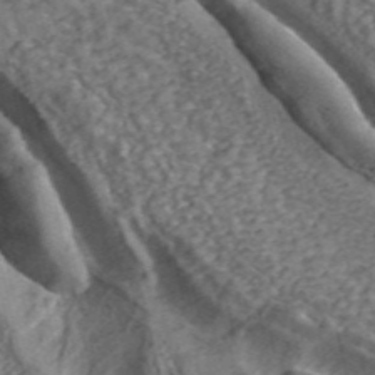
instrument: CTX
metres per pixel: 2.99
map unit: ANa
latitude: 43.8583
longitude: 29.2565
